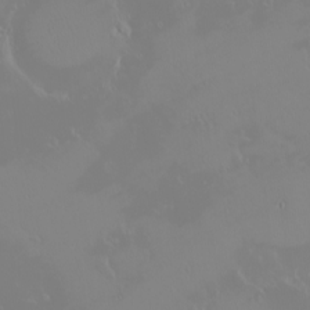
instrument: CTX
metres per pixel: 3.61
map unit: eHh
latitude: -2.0283
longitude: 19.9178
